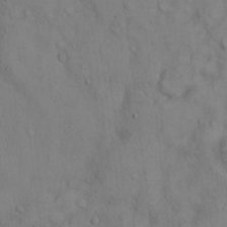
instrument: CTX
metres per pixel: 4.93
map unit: Hto
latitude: 14.1956
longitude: -59.6694
